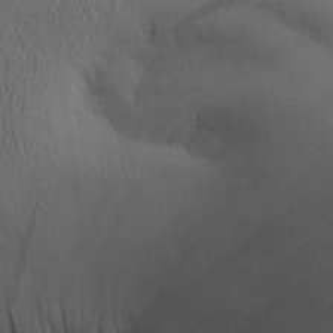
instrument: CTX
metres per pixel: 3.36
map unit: Aa
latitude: 27.8017
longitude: -132.3278
